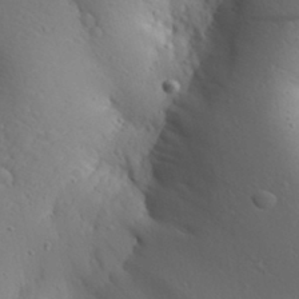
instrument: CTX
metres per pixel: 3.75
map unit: Aa
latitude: 30.2334
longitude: -141.2537
